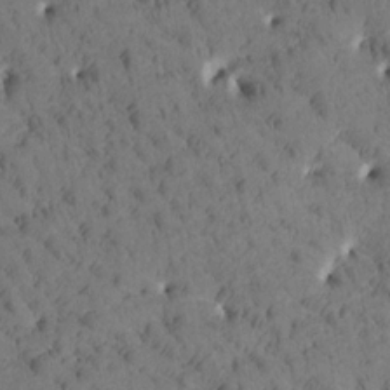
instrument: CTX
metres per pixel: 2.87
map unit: Htu
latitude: -3.8989
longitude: 173.0486
